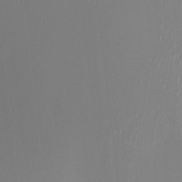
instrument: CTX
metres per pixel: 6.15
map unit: HNhu
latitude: 7.3482
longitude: 10.6896
